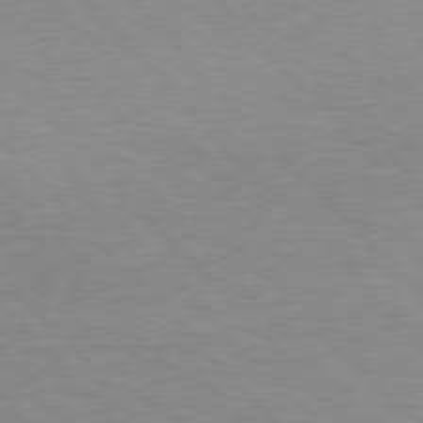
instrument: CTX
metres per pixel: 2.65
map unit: Hpe
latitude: 76.7246
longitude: -152.4979
